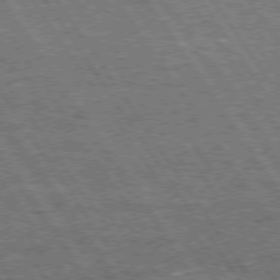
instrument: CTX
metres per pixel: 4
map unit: Hpe
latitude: 74.3278
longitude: -150.7435
